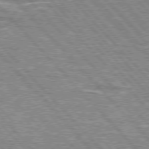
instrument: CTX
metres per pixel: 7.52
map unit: lApd
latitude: 76.1200
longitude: -81.3293
